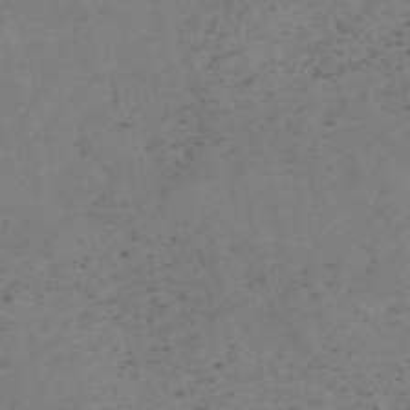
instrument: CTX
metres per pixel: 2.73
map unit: HNb
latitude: -54.9920
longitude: -47.4427
